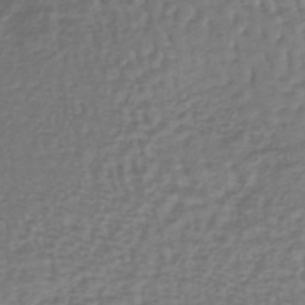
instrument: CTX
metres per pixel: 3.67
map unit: lHb
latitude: -38.2551
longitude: 63.7666
